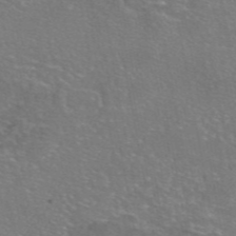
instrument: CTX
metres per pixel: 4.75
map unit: eAb
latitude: 46.3090
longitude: 106.0661
